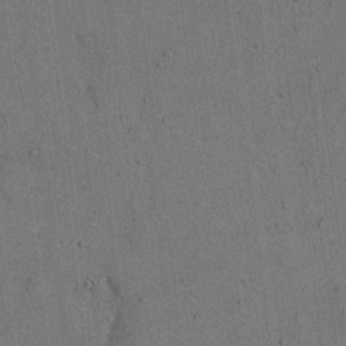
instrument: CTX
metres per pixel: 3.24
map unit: eHh
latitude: 15.8017
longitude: -68.0255
